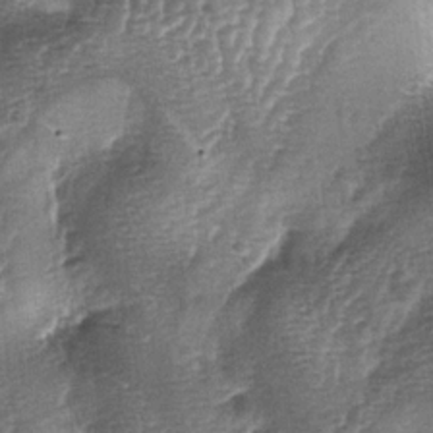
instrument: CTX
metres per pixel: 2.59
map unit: lAa
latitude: -4.9352
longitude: -128.4034
